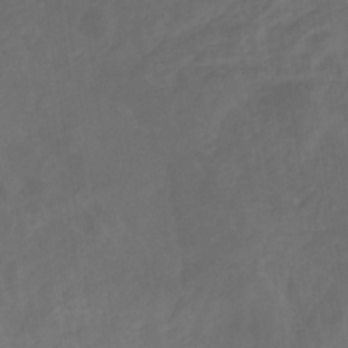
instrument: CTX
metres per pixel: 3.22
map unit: eHb
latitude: -32.7275
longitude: 72.2361
